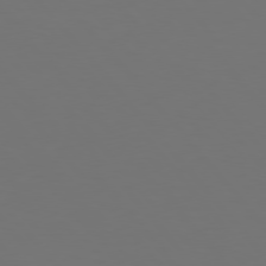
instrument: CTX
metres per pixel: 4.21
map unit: Hpe
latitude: 76.4412
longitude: -169.4238
